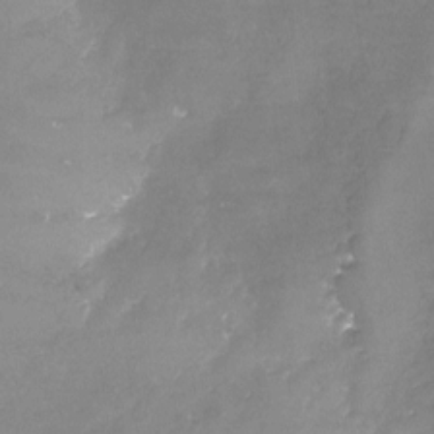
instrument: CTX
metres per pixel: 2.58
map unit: Nhu
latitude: -23.0676
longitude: -57.6693
